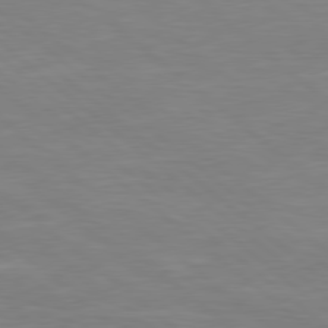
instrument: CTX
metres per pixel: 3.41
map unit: Hpe
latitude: 78.5357
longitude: -125.6127
